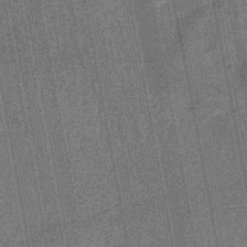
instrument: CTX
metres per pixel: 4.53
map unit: HNhu
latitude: -45.8422
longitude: 90.7652
